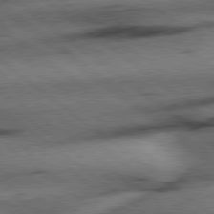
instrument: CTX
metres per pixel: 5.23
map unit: Hpe
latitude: 78.6113
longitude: -154.6868
